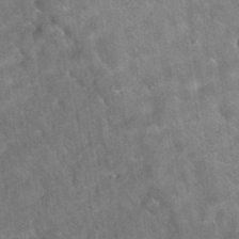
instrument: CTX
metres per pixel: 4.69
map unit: eAb
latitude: 34.7624
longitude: 110.9919
